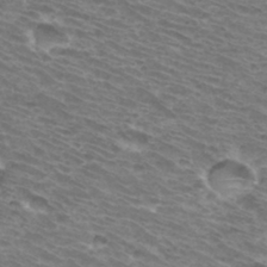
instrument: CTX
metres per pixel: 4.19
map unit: Hto
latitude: 32.6113
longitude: -41.3670
